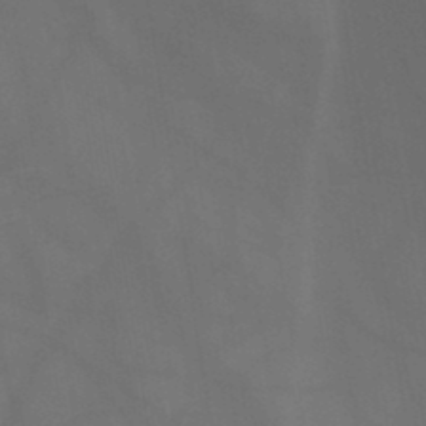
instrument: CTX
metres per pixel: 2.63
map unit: HNb
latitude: -45.1053
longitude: -45.0269
